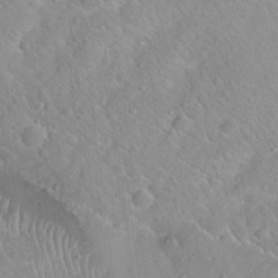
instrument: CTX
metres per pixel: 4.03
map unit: Hto
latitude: 20.5168
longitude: -53.2726
